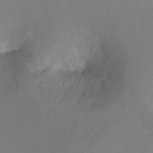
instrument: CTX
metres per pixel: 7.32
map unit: Ht
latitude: -5.8422
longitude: -34.7057
